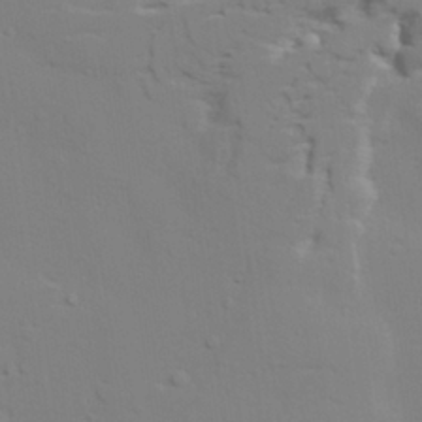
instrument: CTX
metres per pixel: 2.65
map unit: lAvf
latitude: 28.4790
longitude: -109.5182
